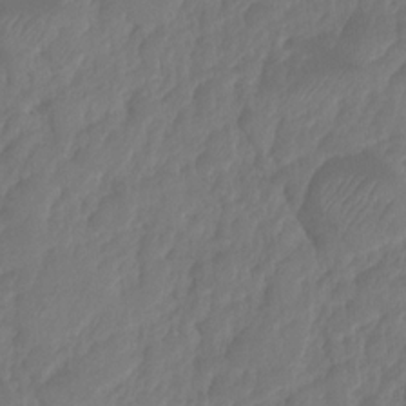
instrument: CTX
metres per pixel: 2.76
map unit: HNhu
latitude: -24.2550
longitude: 49.8989
